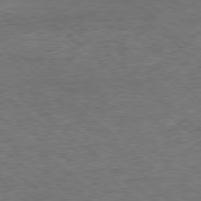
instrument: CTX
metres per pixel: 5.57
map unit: Hpe
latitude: -78.7274
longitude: 17.3888
